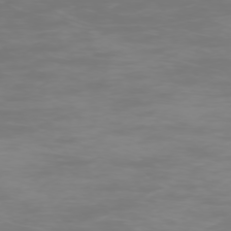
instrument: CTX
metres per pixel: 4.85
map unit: Ap
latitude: -75.7100
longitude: -83.5938
